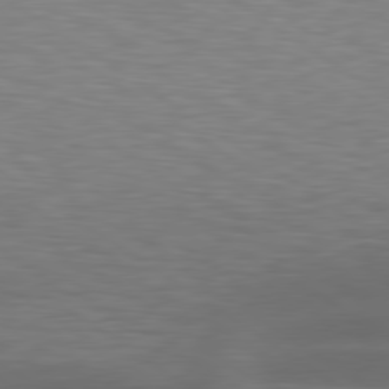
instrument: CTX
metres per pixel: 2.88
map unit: lApd
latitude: 79.4238
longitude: -50.0444
